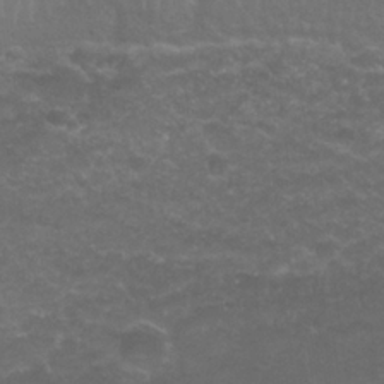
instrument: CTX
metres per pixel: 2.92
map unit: Nhu
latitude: 26.6113
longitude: -52.9136
